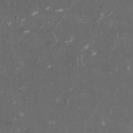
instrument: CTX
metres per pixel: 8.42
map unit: HNhu
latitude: 1.5938
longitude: -3.5371
